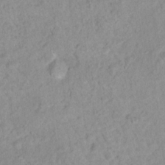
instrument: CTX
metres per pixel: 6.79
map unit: Nhu
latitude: 16.9514
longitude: -32.1200
